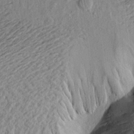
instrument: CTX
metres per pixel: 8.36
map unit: Aa
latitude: 19.6882
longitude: -146.1200
